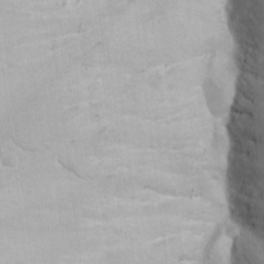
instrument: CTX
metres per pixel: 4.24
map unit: Ave
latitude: -10.7463
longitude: -120.6302
